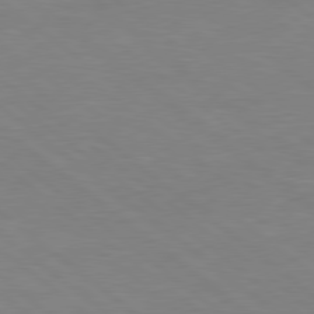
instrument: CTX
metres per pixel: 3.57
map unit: lApd
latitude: 78.9703
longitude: -150.3278
